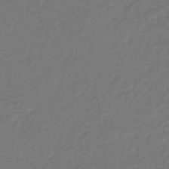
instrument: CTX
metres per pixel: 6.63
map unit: lHb
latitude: -42.9919
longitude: 60.7652
